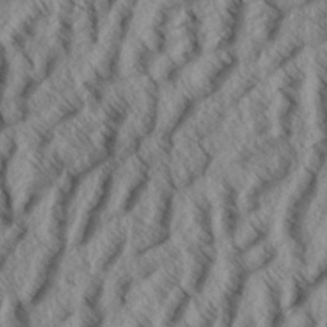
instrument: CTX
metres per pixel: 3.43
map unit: eHh
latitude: 34.2333
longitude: -139.3859
